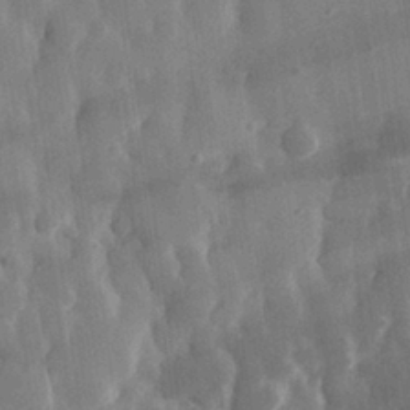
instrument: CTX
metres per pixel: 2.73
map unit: eHh
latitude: 29.9150
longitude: -79.1970
